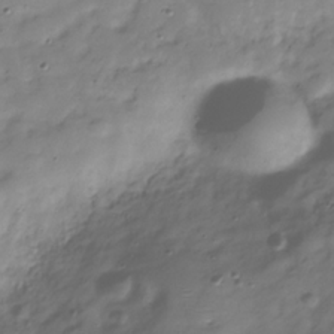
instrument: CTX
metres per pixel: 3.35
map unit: Hve
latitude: -30.6329
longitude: 90.9542
